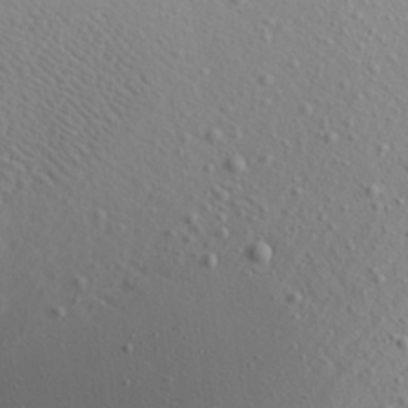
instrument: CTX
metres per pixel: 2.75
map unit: Aa
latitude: 21.6694
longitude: -143.8017
